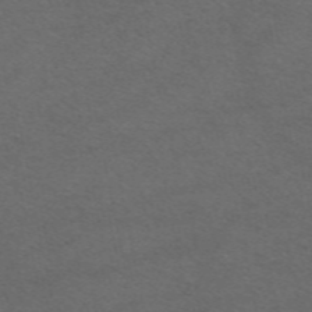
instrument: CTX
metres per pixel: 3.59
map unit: ANa
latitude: 52.0444
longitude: -71.4993
